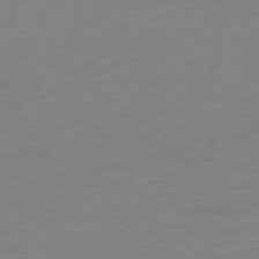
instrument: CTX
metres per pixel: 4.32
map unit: Ap
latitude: -78.6140
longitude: -66.7057
